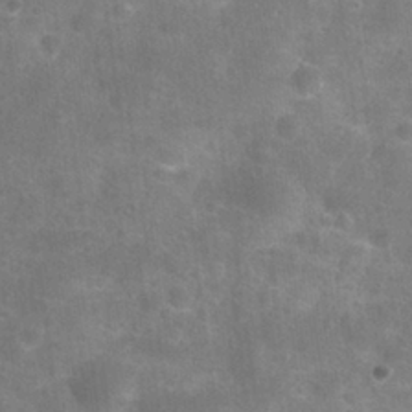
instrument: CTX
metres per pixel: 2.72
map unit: Nhu
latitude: 27.4804
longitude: -55.5938
